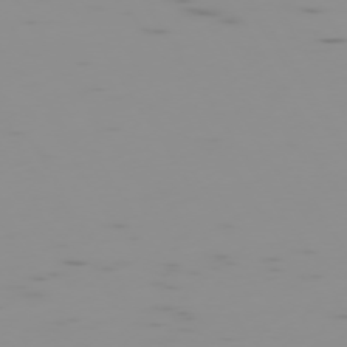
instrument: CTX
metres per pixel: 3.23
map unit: Hpe
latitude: -74.1228
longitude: 6.8597
